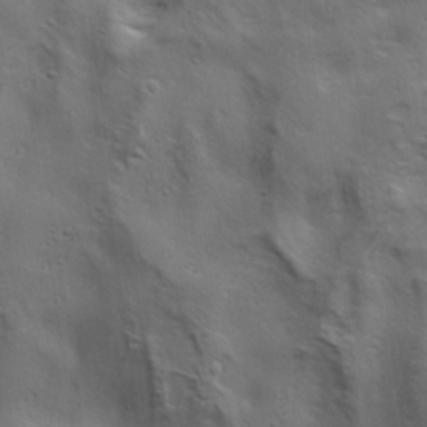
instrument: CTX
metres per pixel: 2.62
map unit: Ave
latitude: 19.3481
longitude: -138.2333
